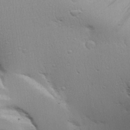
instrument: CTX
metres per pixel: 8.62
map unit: Aa
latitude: 26.2901
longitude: -136.4979
